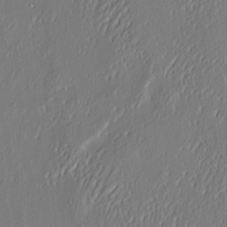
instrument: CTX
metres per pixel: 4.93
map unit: eHh
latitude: 4.0633
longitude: -77.9150
